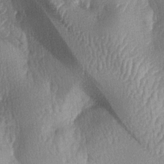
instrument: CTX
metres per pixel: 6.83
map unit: lAa
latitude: -6.1417
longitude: -126.9892
